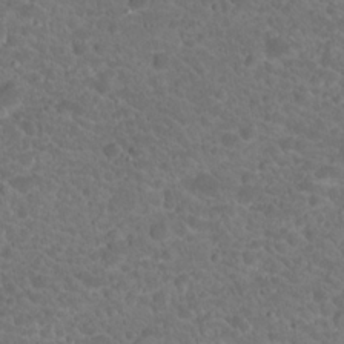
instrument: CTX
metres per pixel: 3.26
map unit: Hto
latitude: 19.1970
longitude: -34.2333
